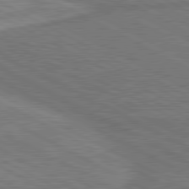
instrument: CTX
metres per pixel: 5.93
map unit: lApd
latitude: 80.8002
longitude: 141.5399
